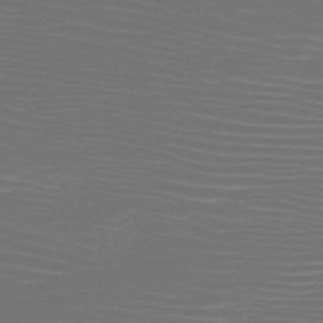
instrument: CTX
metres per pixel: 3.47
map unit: HNb
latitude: -47.7477
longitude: -44.8191
